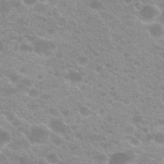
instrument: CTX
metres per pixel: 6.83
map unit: Hto
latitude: 20.4979
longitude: -37.0459
